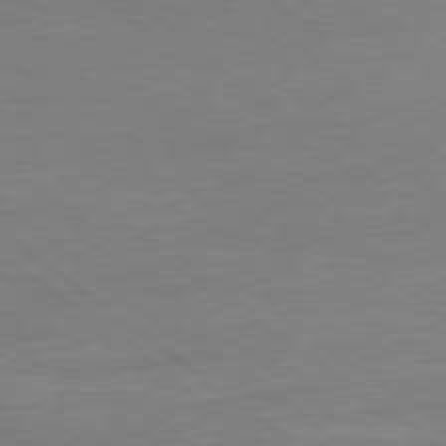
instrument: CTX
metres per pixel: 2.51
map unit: Ap
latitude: -78.3495
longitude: -66.0255
